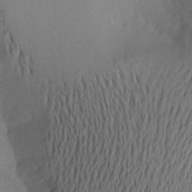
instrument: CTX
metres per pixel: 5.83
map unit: Aa
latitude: 19.8772
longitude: -144.5357
